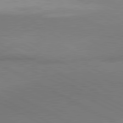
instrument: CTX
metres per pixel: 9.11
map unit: lApd
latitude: 81.2537
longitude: 158.3117
